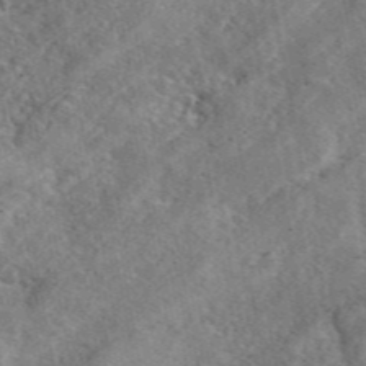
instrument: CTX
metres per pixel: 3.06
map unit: eAb
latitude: 46.1011
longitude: 113.1998
